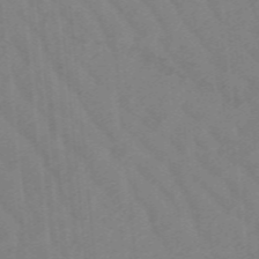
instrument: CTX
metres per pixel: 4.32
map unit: lHb
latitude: -48.5385
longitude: 83.9745
